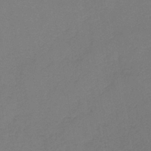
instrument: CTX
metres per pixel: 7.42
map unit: lHb
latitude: -42.2739
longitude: 76.2550
